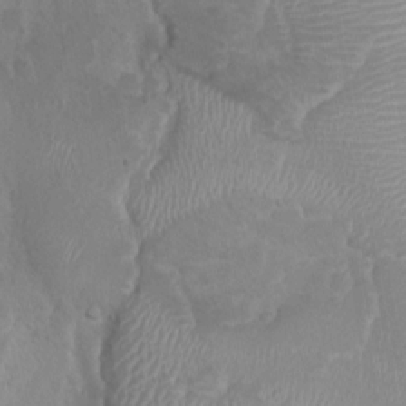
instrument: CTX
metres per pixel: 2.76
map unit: Nhu
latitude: 2.6301
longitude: -15.2537
